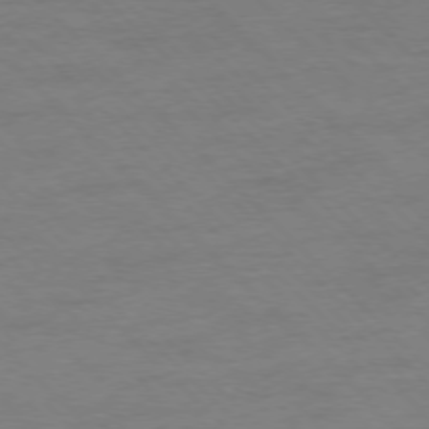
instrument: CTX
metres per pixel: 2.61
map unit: Ap
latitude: -76.8786
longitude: -85.3293
